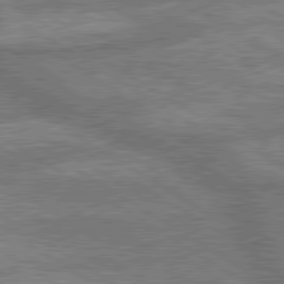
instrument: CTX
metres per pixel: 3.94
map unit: lApd
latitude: 79.8584
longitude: -170.4979
